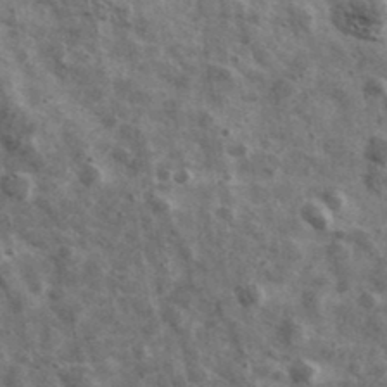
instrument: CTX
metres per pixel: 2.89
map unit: Ave
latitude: 39.0458
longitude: -107.8205
